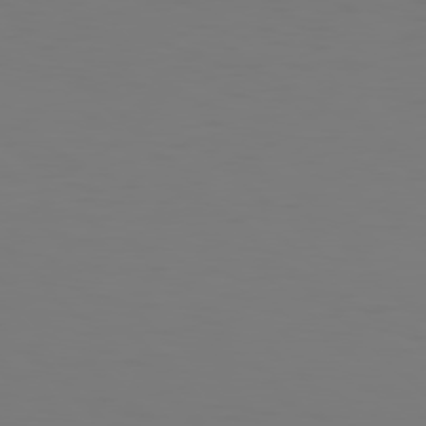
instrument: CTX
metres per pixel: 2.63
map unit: Hpe
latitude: 77.4615
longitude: -134.1766
